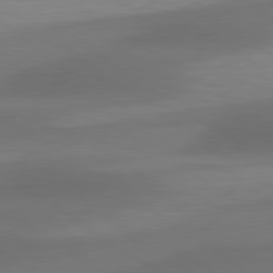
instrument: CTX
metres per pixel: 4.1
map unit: lApd
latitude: 79.7828
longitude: -86.5923
